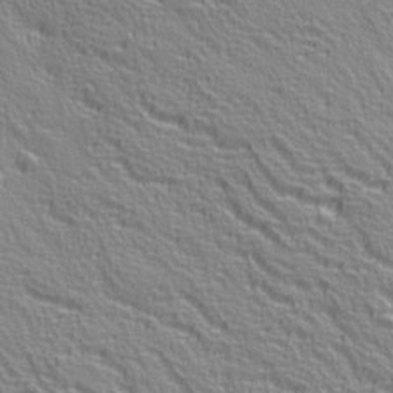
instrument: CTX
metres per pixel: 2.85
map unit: Ave
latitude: 22.9703
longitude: -136.1956
